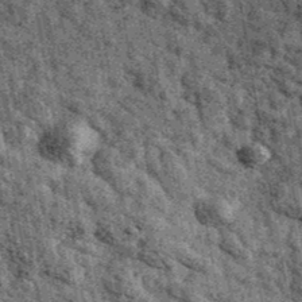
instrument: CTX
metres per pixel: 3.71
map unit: Ave
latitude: 40.7057
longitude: -107.6505
